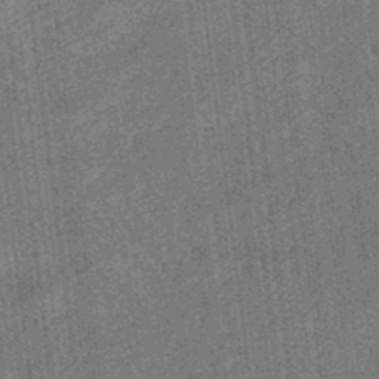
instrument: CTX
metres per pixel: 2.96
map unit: eHb
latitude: -35.7478
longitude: 79.3320
